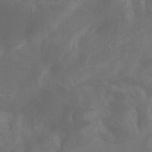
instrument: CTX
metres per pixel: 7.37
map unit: Ht
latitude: -4.8597
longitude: -63.1403
